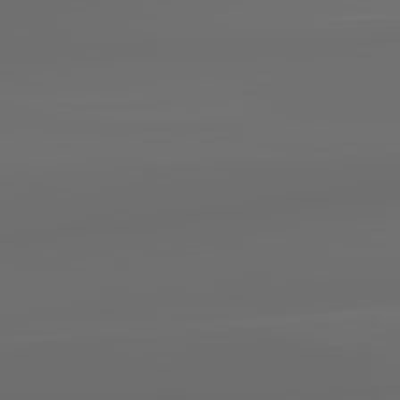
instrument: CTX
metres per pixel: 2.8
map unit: lApd
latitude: 83.5371
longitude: -128.1578
